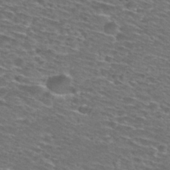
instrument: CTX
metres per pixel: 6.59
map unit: Hto
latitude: 28.3278
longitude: -48.8002
